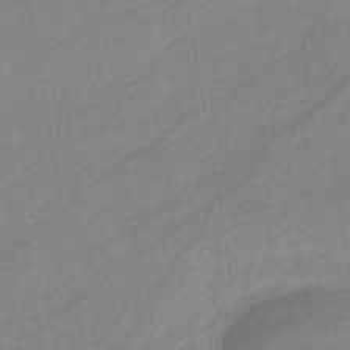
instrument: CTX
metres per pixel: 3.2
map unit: eHb
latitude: -41.4076
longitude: 84.0094
